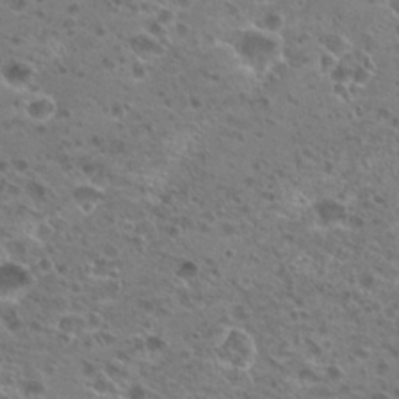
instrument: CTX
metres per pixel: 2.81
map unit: Hto
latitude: 20.4223
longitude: -41.4048
